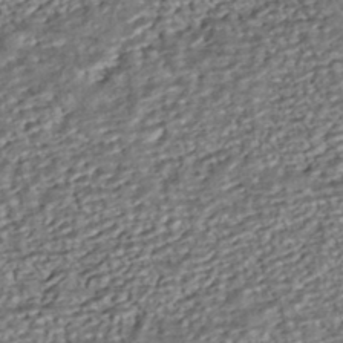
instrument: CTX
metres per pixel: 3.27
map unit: HNhu
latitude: -43.1620
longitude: 107.5022
